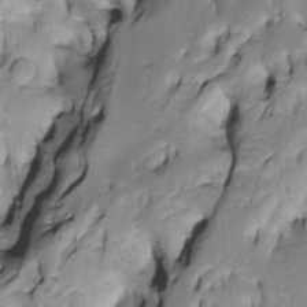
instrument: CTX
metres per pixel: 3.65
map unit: Htu
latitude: -4.8030
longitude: 150.5006
